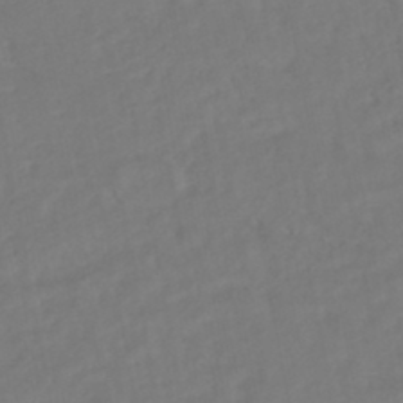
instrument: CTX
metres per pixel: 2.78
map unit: HNhu
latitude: -45.3888
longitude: 103.3132
